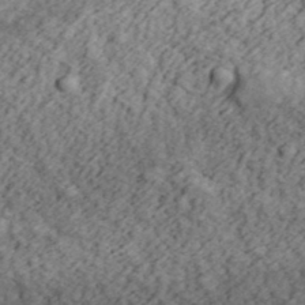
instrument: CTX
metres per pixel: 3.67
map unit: eHh
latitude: 37.4805
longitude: -79.7072
